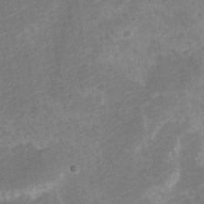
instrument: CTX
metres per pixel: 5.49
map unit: Nve
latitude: -25.8044
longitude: 106.8975
